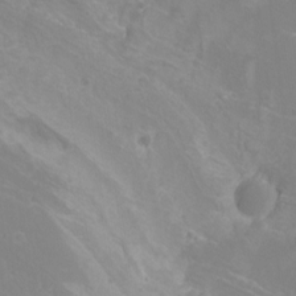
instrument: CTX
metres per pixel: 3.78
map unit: Htu
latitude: -12.1228
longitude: -72.6113
